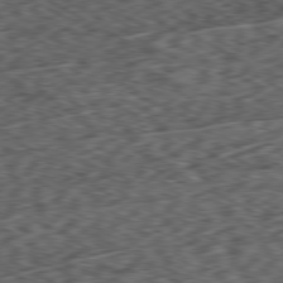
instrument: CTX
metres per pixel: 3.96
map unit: Ap
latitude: -80.3307
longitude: -73.1593
